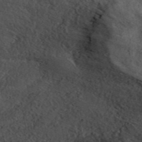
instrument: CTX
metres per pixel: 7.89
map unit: ANa
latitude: 44.8947
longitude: 38.6896
